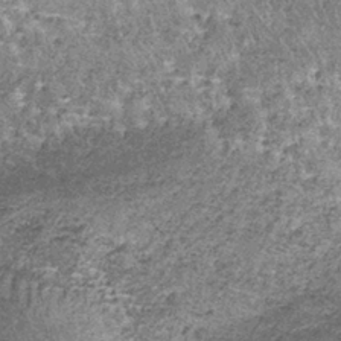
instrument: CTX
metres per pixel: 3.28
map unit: lHb
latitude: -37.5210
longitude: 66.2551
